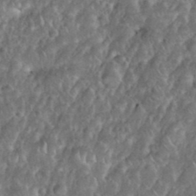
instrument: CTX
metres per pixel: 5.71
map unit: eHh
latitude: 38.3467
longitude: -58.6680
